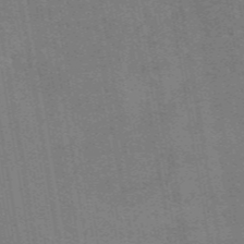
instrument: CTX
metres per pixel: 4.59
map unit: eAb
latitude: 47.2159
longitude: 114.6896
